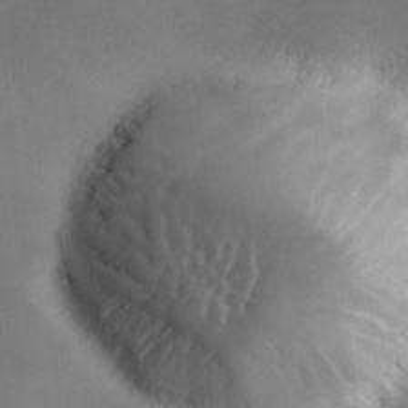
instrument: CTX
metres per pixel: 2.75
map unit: Ave
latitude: 0.1577
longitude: -114.2522
